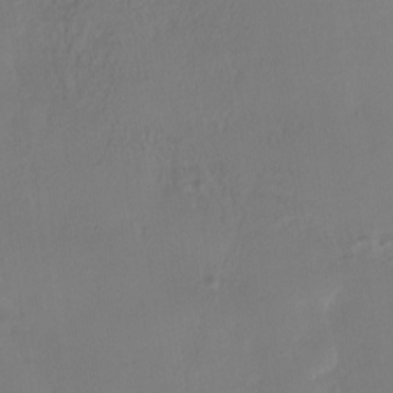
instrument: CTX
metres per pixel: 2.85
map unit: Nhe
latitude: -27.9556
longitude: -110.4412
